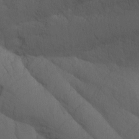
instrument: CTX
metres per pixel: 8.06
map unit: Nhu
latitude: -7.5021
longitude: -69.3292
